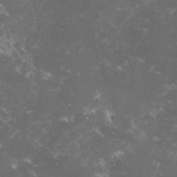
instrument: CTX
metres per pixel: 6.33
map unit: lHvf
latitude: -15.5588
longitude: -101.9339
